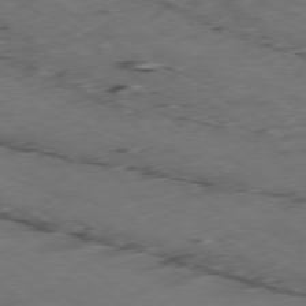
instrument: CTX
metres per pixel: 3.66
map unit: Ap
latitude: -79.3131
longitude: -56.8380
